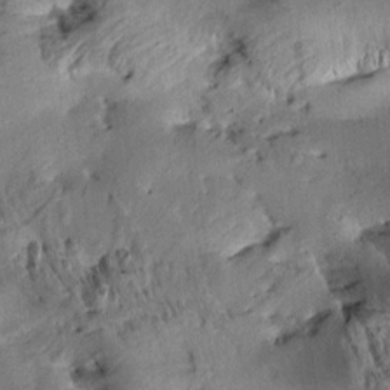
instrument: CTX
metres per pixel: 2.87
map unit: Aa
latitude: 10.6680
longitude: -142.9514
